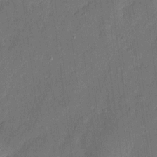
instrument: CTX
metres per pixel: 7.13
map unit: eHh
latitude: 6.1389
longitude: -73.9717
